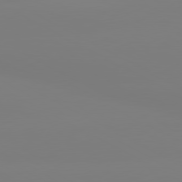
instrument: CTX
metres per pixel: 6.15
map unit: lApd
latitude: 80.2711
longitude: -148.1578
